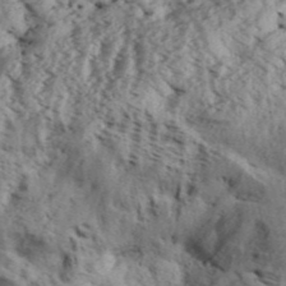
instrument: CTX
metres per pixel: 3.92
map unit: Aa
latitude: 31.1215
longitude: -136.9325
